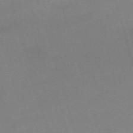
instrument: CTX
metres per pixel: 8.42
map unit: eHh
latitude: -62.4629
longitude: 48.9164
